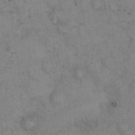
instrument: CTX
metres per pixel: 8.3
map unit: eHh
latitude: 20.6680
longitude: -59.2159
